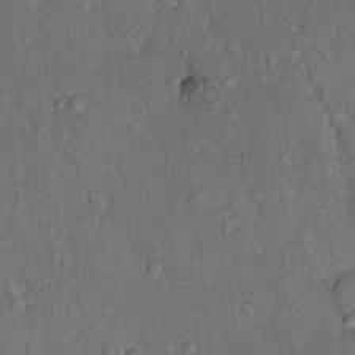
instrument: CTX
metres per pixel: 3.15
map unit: Hto
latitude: 11.0081
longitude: -60.9513
